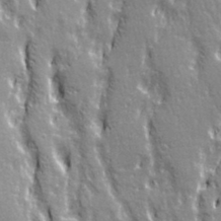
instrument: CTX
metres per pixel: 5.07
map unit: Ave
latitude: 21.2915
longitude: -135.2348
